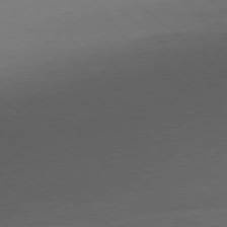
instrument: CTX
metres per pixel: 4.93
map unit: Ap
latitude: -78.1983
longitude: -96.7813
